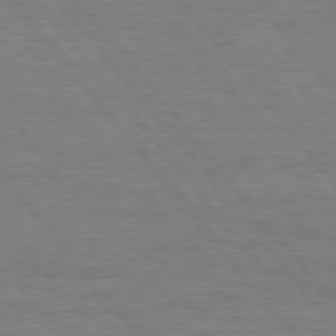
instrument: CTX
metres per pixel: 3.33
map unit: Hpe
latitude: 75.6694
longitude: -154.5357
